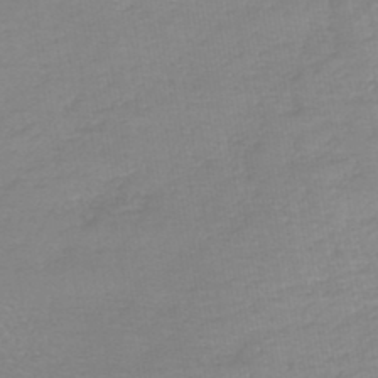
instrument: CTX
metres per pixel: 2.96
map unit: lHb
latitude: -44.3684
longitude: 71.9178
